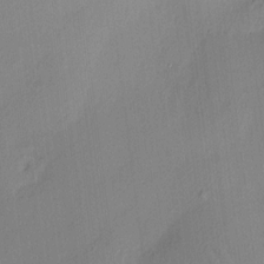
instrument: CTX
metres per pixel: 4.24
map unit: HNhu
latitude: 12.1389
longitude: 9.2187
